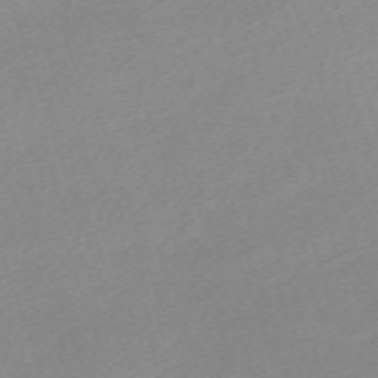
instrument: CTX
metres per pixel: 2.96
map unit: eHh
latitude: -64.1417
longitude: 50.6329
